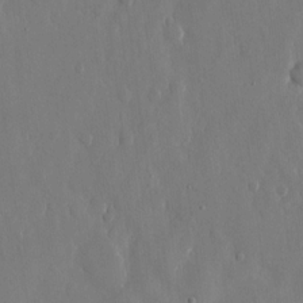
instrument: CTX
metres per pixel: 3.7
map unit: eHh
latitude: 13.2159
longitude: -71.3293
